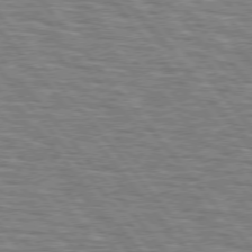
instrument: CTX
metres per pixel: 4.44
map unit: lApd
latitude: 75.6883
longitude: -76.4412
